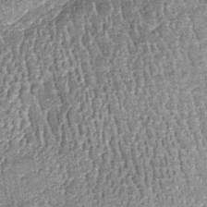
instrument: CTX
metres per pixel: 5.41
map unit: lHb
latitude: -38.8408
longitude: 64.6897
